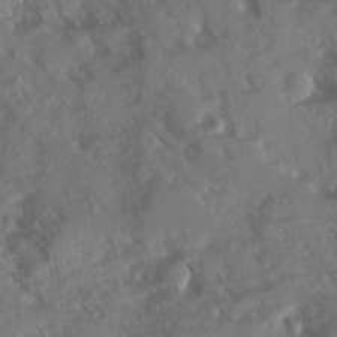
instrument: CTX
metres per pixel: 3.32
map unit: Ave
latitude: -1.0109
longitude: -111.4805
